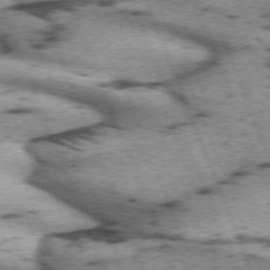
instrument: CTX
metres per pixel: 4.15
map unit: lApd
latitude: 72.0255
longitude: -53.3293
